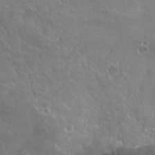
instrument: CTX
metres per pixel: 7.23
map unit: Nhu
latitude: 21.2915
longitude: -30.7436
